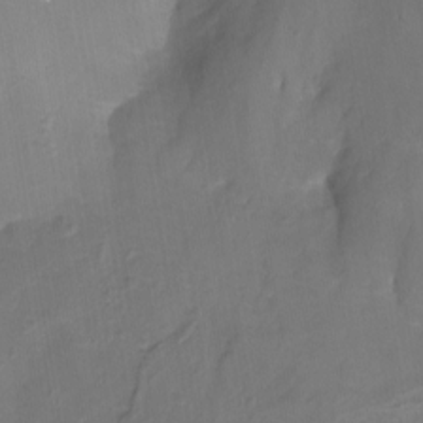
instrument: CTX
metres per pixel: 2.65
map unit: Nhu
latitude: -14.8786
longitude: -57.1781
